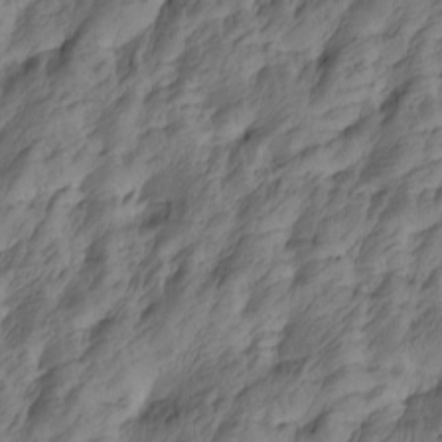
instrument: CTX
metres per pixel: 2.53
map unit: Htu
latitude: -5.1998
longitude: -177.9906
